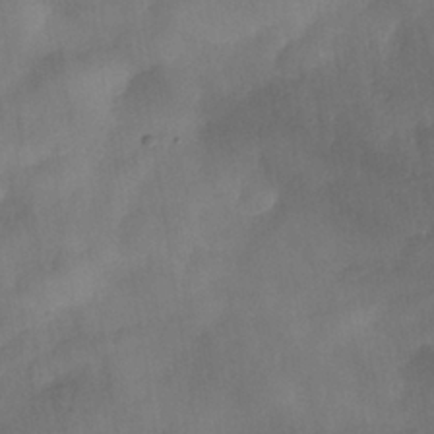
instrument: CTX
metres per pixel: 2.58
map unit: Nhe
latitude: -37.9178
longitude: -147.0648
